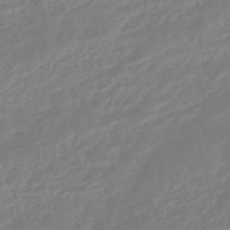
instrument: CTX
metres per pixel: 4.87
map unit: HNhu
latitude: -45.8045
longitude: 92.3495
